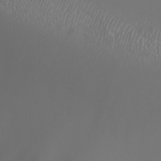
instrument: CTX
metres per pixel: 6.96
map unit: eHh
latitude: -5.7855
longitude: -77.1970
